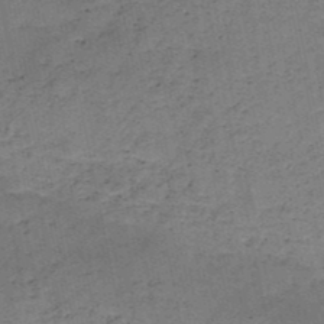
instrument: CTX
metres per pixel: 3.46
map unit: HNb
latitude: -49.4266
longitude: -39.7827
